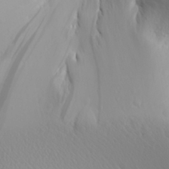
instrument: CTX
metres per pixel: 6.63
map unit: Aa
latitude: 28.3656
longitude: -133.0647
